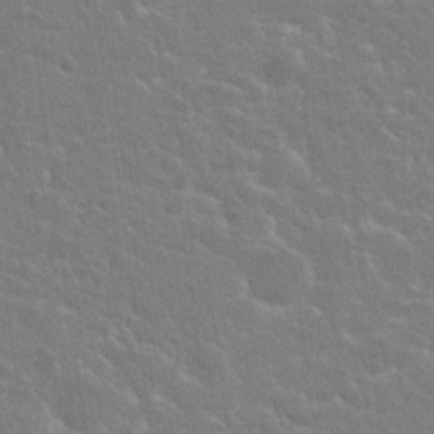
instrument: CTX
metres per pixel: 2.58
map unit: Hto
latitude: 20.2712
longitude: -40.1577
